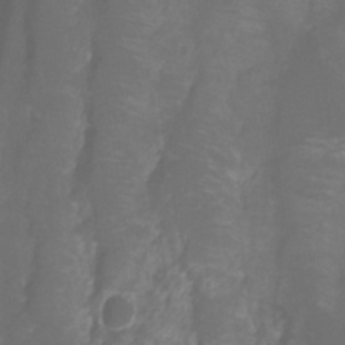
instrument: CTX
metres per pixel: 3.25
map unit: Htu
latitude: -12.7652
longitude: -45.9717
